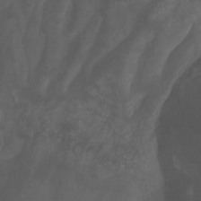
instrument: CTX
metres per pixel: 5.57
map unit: Ht
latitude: -4.2739
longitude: -62.4034
